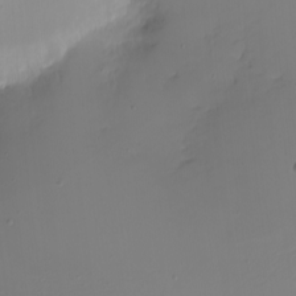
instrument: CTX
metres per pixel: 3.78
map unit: eHh
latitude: -5.5399
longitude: -83.8961
